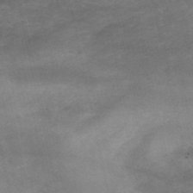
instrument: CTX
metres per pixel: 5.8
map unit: HNb
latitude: -52.6518
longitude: -38.7813
